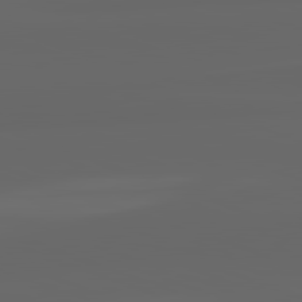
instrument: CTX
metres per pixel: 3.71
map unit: lApd
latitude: 82.2711
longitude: -169.5182
